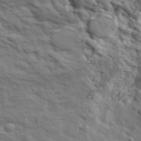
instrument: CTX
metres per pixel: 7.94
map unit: eHh
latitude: 36.8758
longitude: -80.9136
